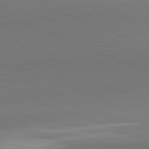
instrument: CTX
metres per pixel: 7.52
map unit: lApd
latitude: 82.1955
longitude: 150.2928
